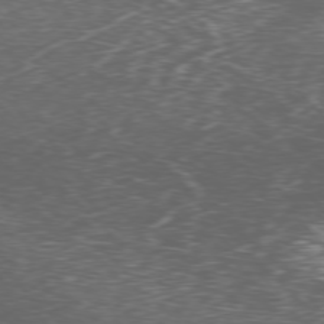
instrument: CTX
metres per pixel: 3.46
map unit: Ap
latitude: -76.1417
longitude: -68.5168
